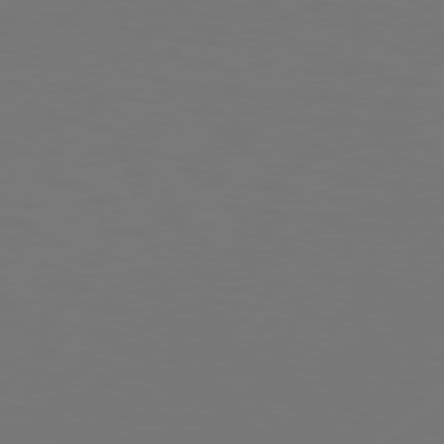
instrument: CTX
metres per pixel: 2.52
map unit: Hpe
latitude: 76.3089
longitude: -130.4601
